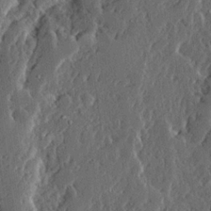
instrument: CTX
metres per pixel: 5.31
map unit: Ave
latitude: 14.4412
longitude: -137.4049
